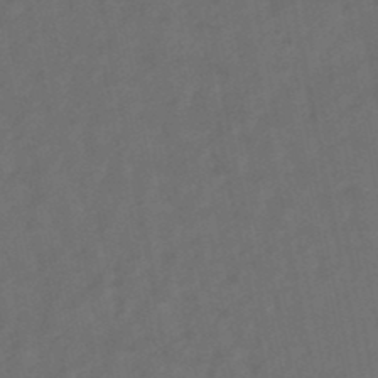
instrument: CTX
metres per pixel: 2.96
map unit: lHb
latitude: -47.5966
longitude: 81.0865
